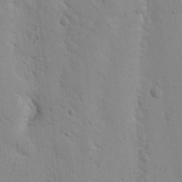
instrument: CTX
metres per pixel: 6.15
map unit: Nhu
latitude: 16.9325
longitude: -78.0633
